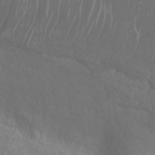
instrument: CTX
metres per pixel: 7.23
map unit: Nhu
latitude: 6.9325
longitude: -19.8016
